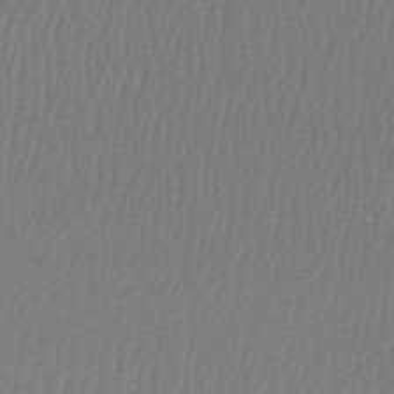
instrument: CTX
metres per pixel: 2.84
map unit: lHb
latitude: -48.0472
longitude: 62.0094
